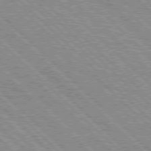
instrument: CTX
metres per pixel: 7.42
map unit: lApd
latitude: 76.9136
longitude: -74.3467
